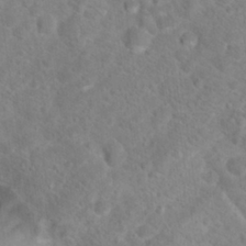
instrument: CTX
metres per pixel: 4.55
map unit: Hto
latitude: 18.7624
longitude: -38.5546
